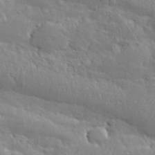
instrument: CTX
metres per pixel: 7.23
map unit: eHh
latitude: 36.3845
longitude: -132.5924
